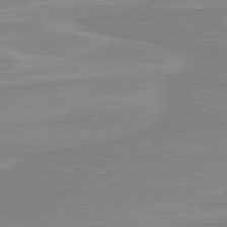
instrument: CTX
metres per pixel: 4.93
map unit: lApd
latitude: 80.3656
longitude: 170.7274
